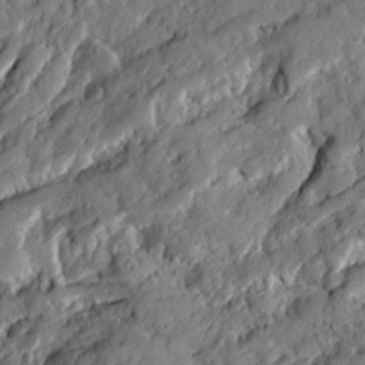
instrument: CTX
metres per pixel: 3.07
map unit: Ave
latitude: 20.1956
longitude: -129.6505
